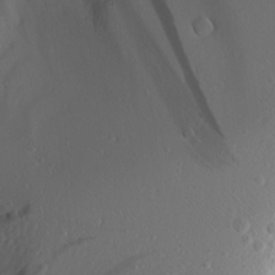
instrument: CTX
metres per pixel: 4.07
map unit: Ave
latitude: 15.1970
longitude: -140.5545
